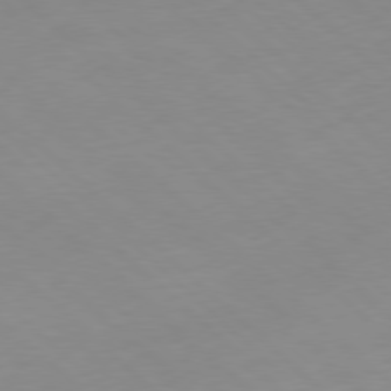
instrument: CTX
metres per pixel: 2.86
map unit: Hpe
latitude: -79.4265
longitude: 8.5952
